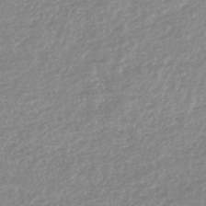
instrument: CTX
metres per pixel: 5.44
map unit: lHb
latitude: -44.2362
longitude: 72.2928
